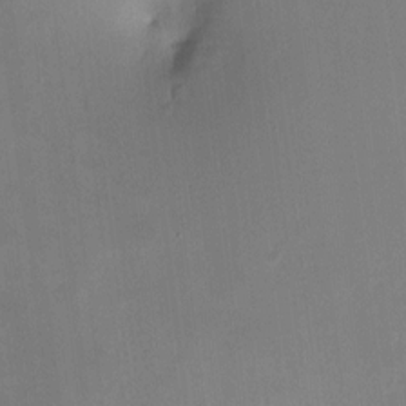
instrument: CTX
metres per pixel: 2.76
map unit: HNhu
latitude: 7.7261
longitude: 8.9731
